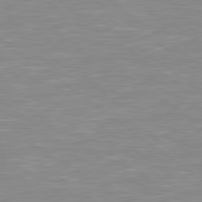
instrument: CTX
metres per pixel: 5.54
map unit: Hpe
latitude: 79.0648
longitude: -121.4994
